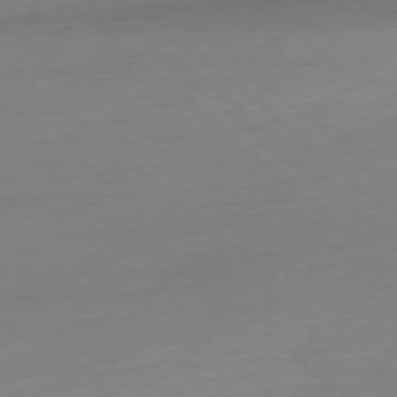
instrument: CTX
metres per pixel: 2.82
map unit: Ap
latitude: -77.7856
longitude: -77.0647
